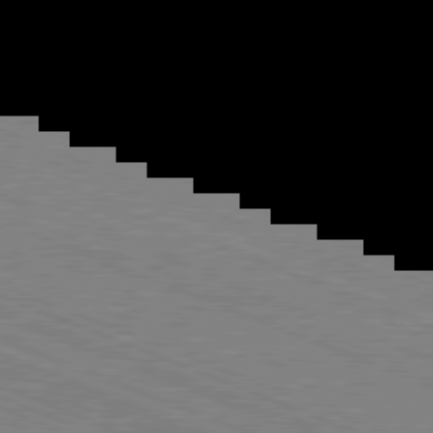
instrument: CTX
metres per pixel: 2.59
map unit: Hpe
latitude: -81.7289
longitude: 17.5022
